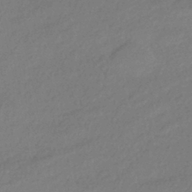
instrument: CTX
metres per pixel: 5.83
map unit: HNhu
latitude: -41.0297
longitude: 94.1039
